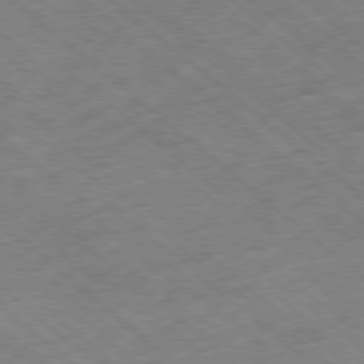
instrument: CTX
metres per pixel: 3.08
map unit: Ap
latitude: -78.8219
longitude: -49.2159
